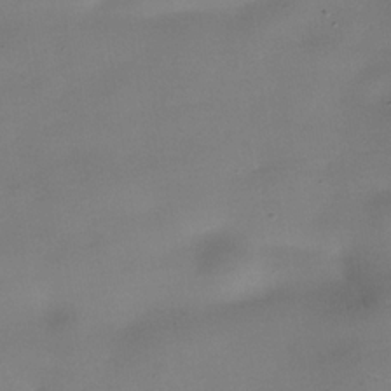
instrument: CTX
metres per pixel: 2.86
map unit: Nhe
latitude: -36.2928
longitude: -90.3656
